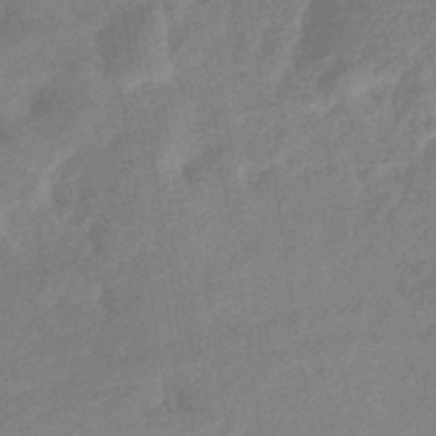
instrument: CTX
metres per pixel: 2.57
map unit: eHb
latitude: -37.1620
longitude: 77.1053
